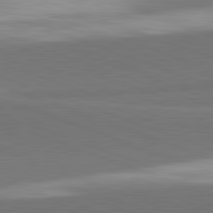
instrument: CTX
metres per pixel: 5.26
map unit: lApd
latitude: 82.1766
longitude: 148.5763
